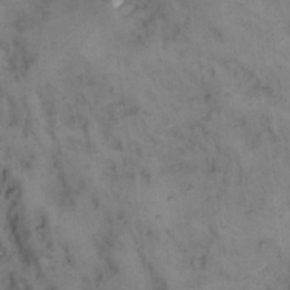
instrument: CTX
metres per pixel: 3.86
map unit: eHh
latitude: 14.6869
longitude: -63.9717
